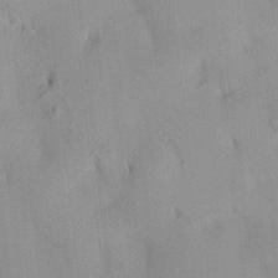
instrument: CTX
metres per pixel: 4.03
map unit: HNhu
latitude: 14.4601
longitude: 12.7652
